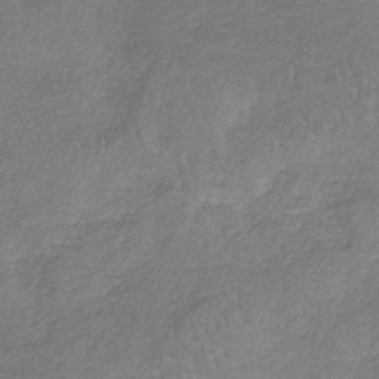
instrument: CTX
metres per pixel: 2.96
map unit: HNb
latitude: -34.8408
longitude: 55.8045
